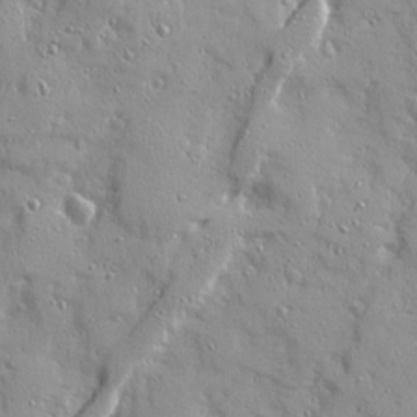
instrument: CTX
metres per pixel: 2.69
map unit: Ave
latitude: 21.8206
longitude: -131.1970
